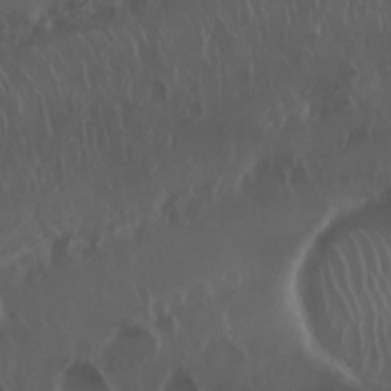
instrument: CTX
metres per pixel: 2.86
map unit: Nhu
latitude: 29.8016
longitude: -59.5371
